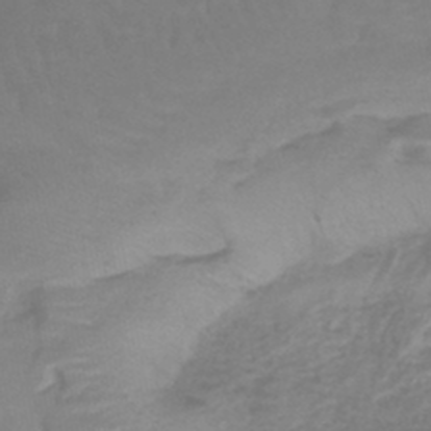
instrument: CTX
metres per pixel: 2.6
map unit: lHb
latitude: -42.3684
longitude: 63.1998
